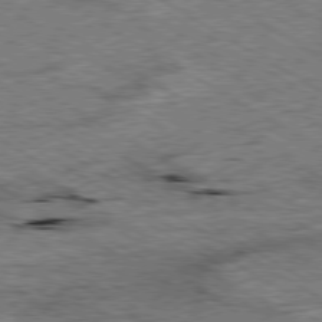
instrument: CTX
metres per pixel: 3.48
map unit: Ap
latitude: -79.8989
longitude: -79.5560
